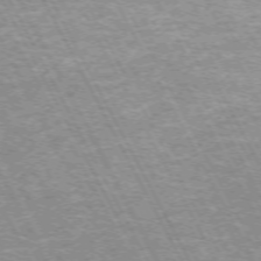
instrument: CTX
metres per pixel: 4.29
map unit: Hpe
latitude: -72.2172
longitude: 11.7856
